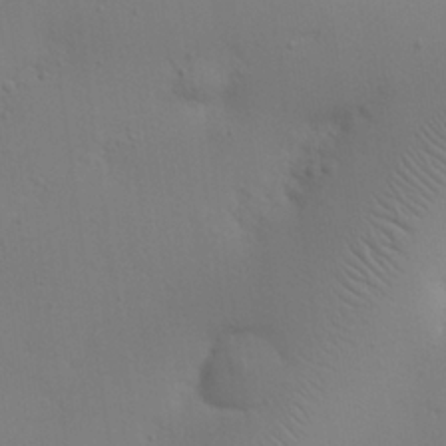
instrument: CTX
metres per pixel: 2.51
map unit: eHh
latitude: 25.5938
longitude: -69.7639
